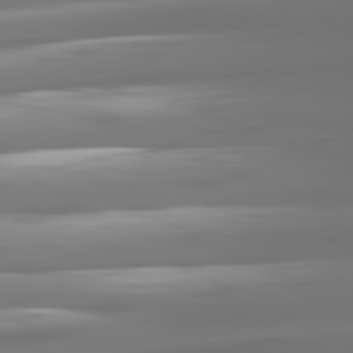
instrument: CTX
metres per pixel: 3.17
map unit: lApd
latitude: 81.0458
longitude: -138.5357
